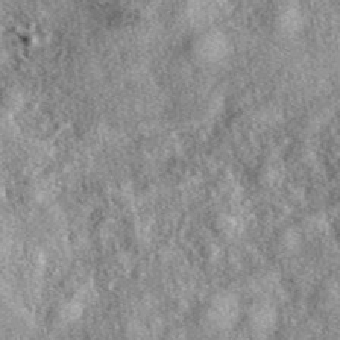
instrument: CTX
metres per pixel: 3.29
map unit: eAb
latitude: 39.0269
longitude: 107.0486
